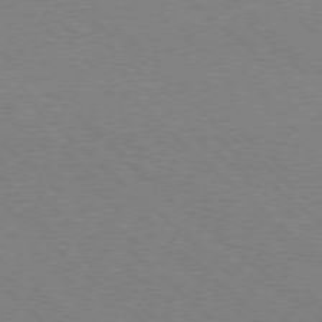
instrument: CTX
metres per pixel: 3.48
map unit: Ap
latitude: -78.3495
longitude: -65.9906
